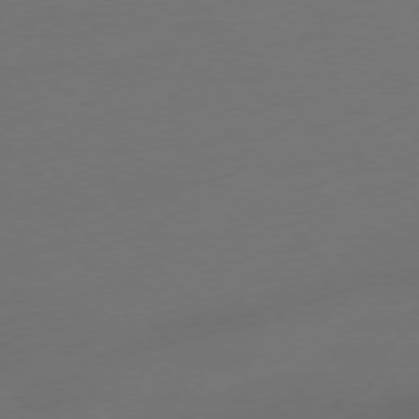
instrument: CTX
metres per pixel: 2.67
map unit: Ap
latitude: -77.0297
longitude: -69.9906
